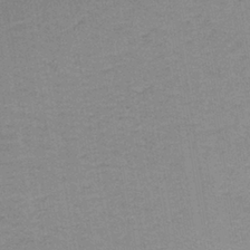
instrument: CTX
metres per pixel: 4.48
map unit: HNb
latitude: -37.0108
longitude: 52.0283
